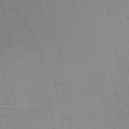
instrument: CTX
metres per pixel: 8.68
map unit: HNb
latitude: -52.9730
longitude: -46.7436
